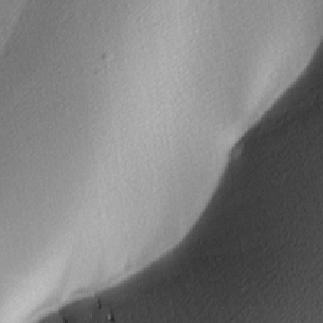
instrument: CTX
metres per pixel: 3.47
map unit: lAa
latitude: 3.8961
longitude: -116.3278
